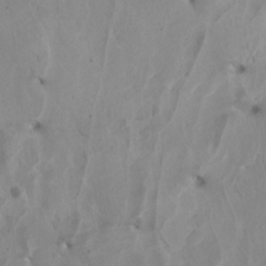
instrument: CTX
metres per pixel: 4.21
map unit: Nhu
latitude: -6.8975
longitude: -75.3860
